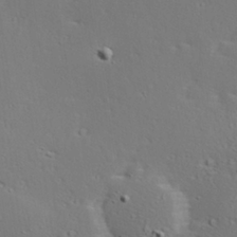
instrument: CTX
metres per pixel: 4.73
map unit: Hve
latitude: 24.0822
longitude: -98.2333
